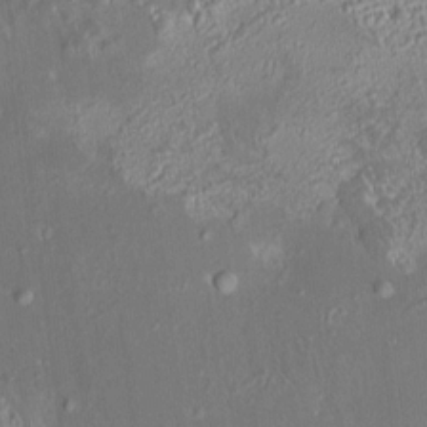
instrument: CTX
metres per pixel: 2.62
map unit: HNhu
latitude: 5.9906
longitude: 10.6141
